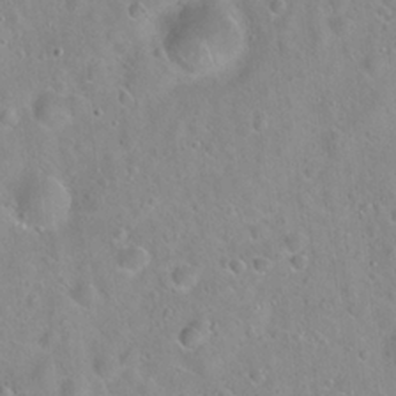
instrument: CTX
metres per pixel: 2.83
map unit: Hto
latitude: 21.4049
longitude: -53.5182
